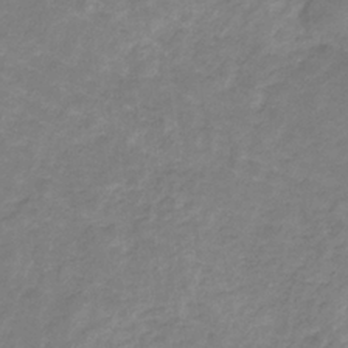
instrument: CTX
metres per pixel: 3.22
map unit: eHb
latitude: -31.6911
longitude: 67.0675
